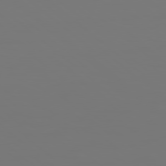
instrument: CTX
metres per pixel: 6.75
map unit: Hpe
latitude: 78.2712
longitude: 177.4265
